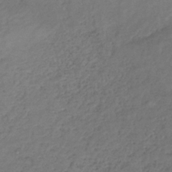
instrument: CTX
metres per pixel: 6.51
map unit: lHb
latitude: -34.4629
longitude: 66.2550
